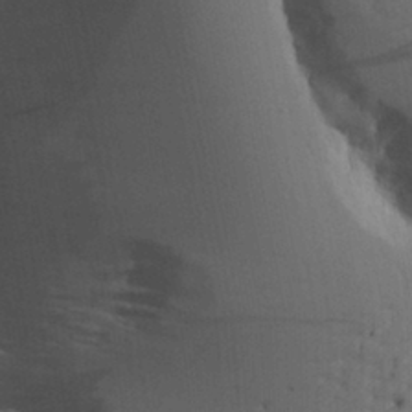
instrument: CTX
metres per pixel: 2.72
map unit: Aa
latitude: 17.6883
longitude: -143.1592
